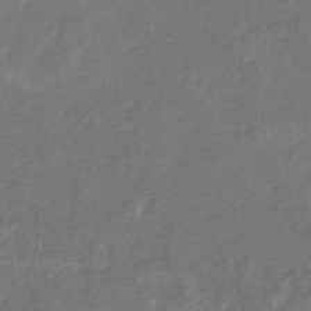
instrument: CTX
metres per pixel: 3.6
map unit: eHb
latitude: -34.5952
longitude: 75.4644
